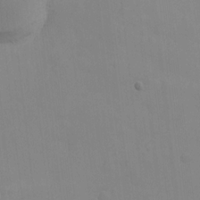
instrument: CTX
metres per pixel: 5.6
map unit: Nhe
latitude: -1.8423
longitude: -58.8380
